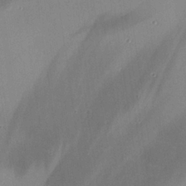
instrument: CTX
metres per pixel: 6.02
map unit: Hve
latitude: 25.7449
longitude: -91.0081
